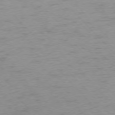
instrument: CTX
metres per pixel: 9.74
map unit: Ap
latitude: -76.2362
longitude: -65.4048
